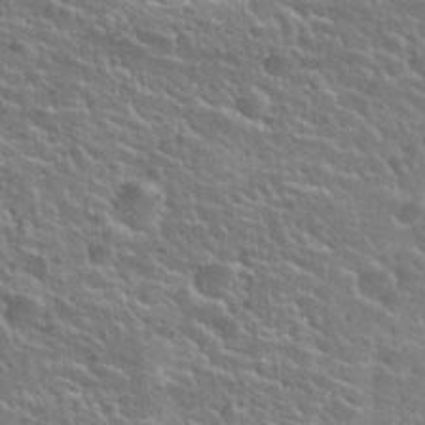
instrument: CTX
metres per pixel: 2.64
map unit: Hto
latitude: 25.3103
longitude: -50.5167
